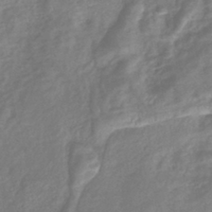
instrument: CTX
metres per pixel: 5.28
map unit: eHb
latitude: -40.7652
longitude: 78.9541
